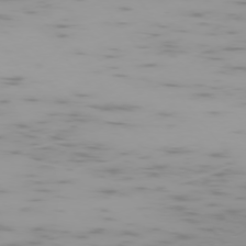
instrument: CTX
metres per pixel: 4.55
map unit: Ap
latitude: -75.7667
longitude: -67.0080
